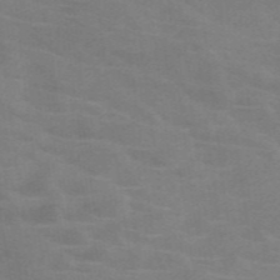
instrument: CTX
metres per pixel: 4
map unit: HNb
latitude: -46.2172
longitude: -46.1767
